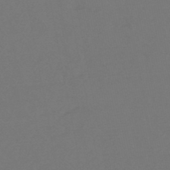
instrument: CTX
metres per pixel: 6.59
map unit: eHb
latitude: -47.4832
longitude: 87.8611
